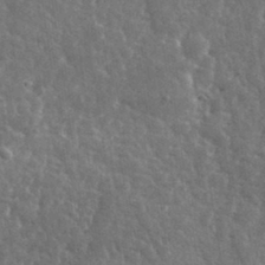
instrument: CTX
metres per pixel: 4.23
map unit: lHvf
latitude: 36.3656
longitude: -87.7072
